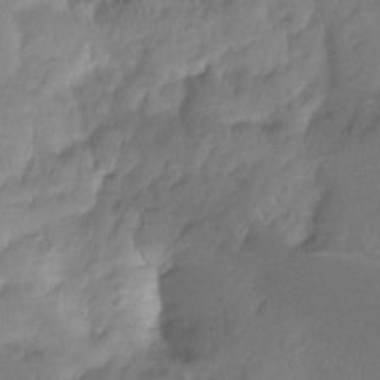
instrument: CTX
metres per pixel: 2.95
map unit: Ht
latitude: -14.5574
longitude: -50.8758
